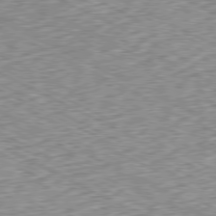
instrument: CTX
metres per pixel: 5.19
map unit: Ap
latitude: -79.6721
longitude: -67.4993
